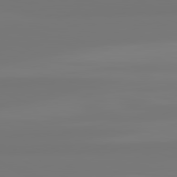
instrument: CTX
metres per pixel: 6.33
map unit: lApd
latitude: 81.9717
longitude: -176.1389
